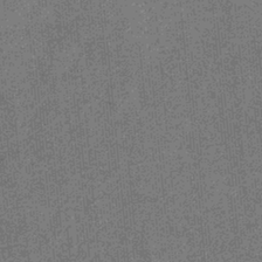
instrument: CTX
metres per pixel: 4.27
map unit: eHb
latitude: -31.8800
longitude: 73.5588
